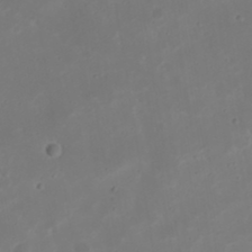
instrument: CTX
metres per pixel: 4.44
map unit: Nhu
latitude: 21.1781
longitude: -72.4790
